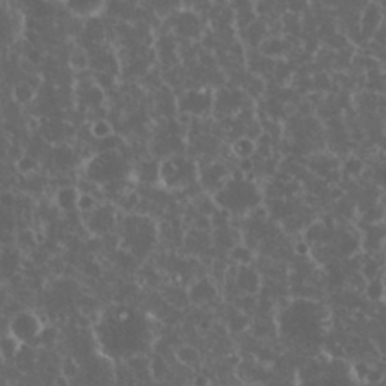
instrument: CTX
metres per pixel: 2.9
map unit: eHh
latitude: 34.0444
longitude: -61.8016
